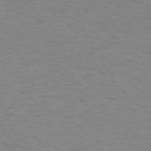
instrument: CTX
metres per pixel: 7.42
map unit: Ap
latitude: -75.6722
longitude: -79.7450
